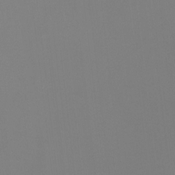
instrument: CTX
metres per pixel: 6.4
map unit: Ht
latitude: -15.7478
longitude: -48.2334
